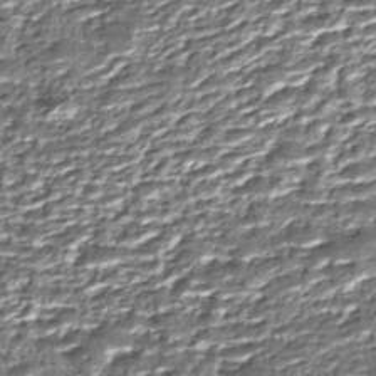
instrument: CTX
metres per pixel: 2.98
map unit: Nhe
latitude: -45.6155
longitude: 152.2361
